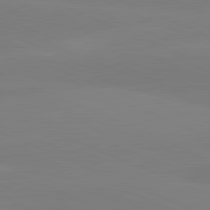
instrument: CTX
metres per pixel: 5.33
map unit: lApd
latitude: 81.8961
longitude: 177.6722
